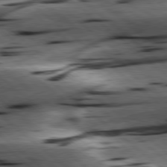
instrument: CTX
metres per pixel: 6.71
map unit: lApd
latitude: 78.5546
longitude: -52.6680
